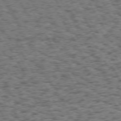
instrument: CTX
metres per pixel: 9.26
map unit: Hpe
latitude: 72.3468
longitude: -127.1970
